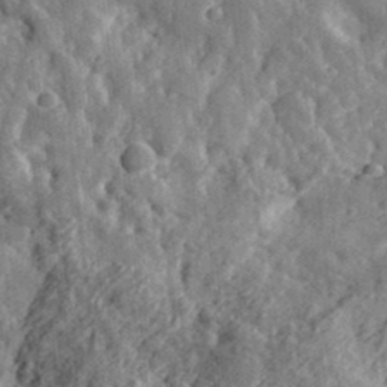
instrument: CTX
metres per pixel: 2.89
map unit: lHvf
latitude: 33.2348
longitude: -82.4223
